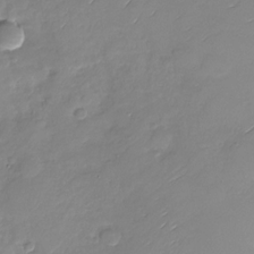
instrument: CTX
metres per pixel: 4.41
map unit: Nhu
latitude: -28.0472
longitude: -61.9150
